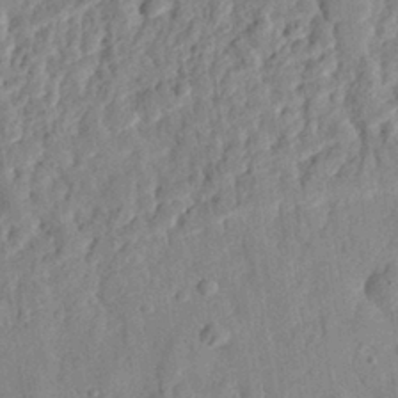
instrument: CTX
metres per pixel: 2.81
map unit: eHh
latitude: 27.6505
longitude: -77.1970
